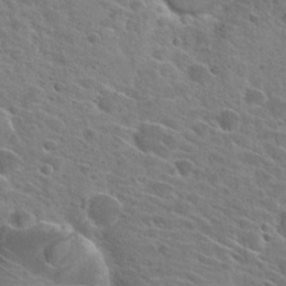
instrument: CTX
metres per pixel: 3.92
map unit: Hto
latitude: 26.6302
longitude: -42.6680
